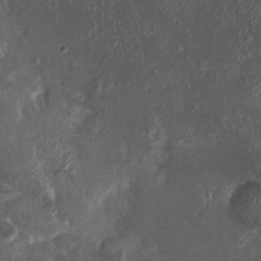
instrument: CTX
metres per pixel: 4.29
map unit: HNhu
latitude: 4.0822
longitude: -1.9717
